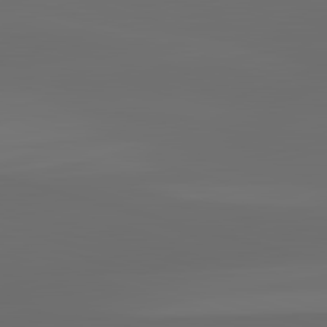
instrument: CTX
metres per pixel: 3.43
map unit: lApd
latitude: 83.4615
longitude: -134.0444
